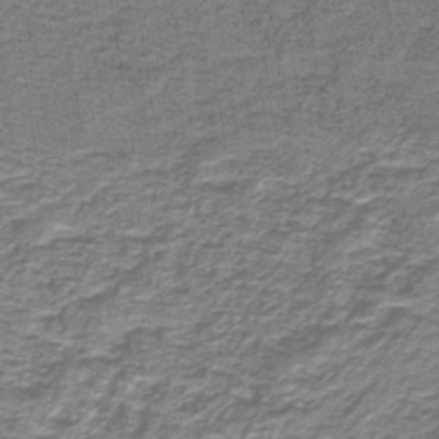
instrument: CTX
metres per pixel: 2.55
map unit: lHb
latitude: -41.0486
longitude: 55.3132
